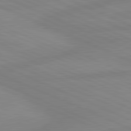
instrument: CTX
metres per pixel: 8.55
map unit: lApd
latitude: 81.4993
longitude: -173.8961
